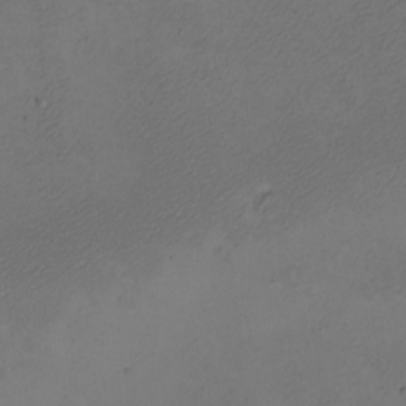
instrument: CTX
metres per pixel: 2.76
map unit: eHh
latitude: -2.7463
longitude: -73.9717
